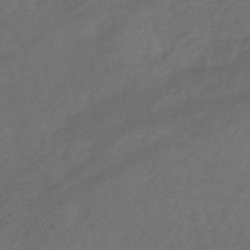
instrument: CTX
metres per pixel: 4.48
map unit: lHb
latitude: -39.4455
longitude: 70.7274
